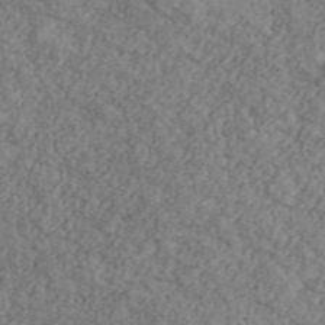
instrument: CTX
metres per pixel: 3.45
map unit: Ave
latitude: 41.8205
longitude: -110.4601
